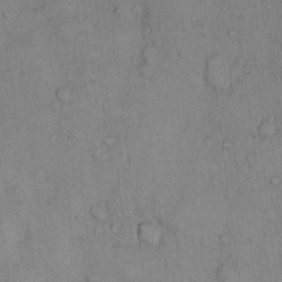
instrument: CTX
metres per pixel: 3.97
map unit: Hto
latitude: 9.3104
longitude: -59.2537
